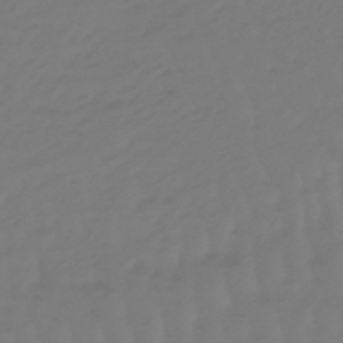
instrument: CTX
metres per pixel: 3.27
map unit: eHb
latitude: -47.2376
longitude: 81.4644
